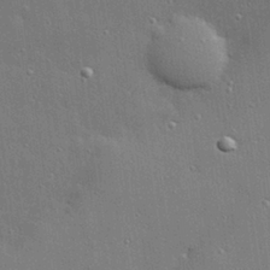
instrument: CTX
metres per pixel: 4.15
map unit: Hve
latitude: 28.1011
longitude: -90.8002
